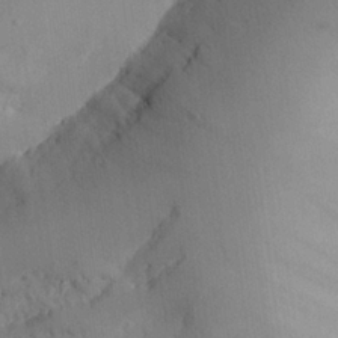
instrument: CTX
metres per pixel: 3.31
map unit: Aa
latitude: 25.3481
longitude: -132.2145
